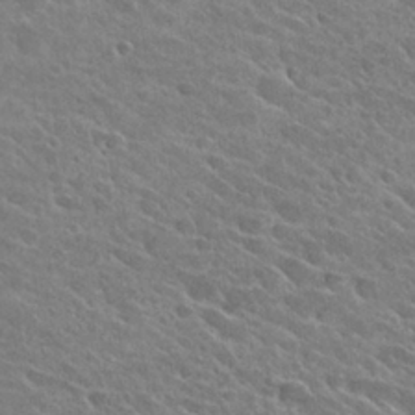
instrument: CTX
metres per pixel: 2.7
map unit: Hto
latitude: 26.2145
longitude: -41.3292
